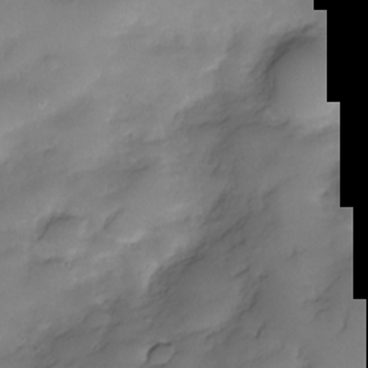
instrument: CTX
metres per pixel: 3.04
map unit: Nve
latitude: -27.3509
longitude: -149.1403
